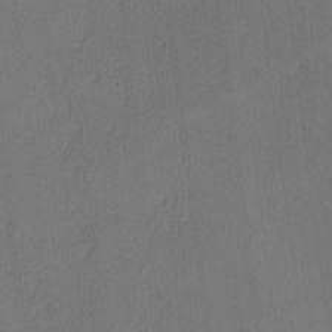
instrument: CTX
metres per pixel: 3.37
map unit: lHvf
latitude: -12.8597
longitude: -100.4412
